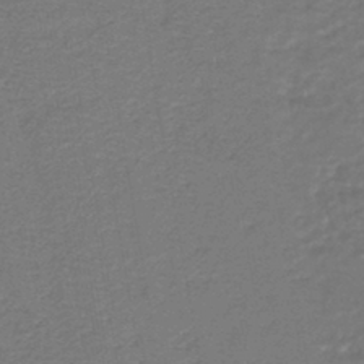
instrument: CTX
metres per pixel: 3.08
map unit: HNb
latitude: -43.0108
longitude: 49.8234
